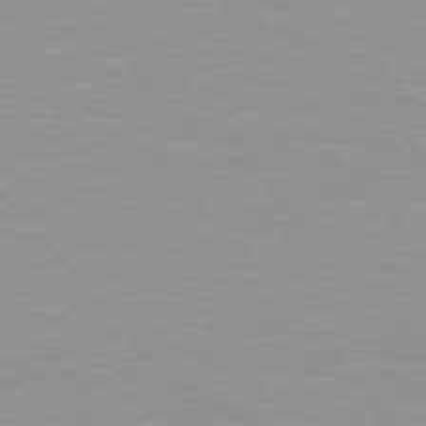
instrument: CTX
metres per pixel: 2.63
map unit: Hpe
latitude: 76.2144
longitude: -155.1592
